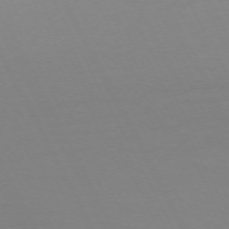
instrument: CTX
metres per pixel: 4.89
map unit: Ap
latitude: -73.1053
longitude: -69.5182
